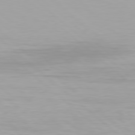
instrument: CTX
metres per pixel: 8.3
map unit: Hpe
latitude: 78.4601
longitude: -170.8191
